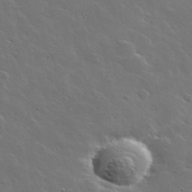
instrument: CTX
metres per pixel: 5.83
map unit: lHvf
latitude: 35.8961
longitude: -91.4237
